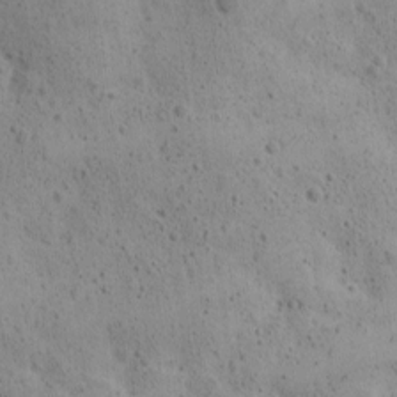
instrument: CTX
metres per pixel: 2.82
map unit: Ave
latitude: 11.3860
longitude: -105.9528
